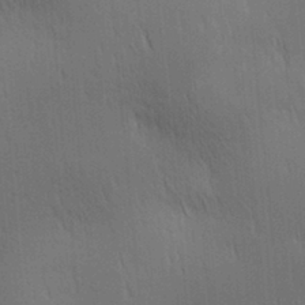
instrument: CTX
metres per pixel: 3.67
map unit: lAa
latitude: 11.1970
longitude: -108.5167
